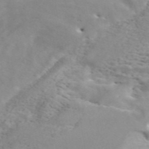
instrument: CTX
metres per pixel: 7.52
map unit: ANa
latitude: 45.2915
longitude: 28.5763
